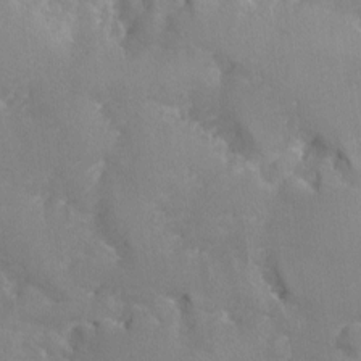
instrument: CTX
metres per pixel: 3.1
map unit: Ave
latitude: -9.1998
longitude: -117.5749
